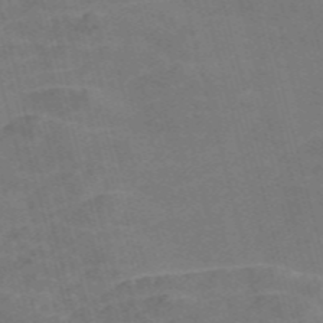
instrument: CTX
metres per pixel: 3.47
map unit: Nve
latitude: -58.5384
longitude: 54.8975
